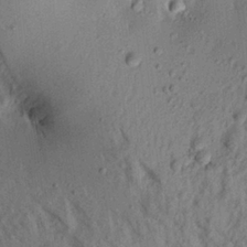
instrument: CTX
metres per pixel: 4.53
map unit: Aa
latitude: 18.8758
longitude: -147.2537
